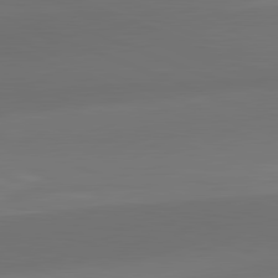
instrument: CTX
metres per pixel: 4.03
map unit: lApd
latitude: 81.9528
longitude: -161.6505
